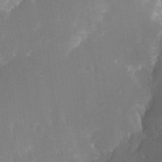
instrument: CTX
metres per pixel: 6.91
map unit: Nhe
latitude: -32.8219
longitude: -117.2348
